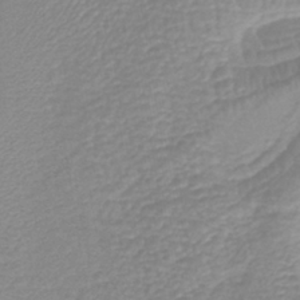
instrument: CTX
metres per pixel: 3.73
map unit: lHb
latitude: -40.3117
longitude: 64.2740
